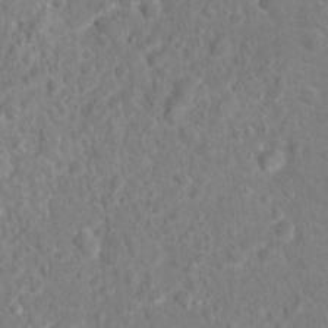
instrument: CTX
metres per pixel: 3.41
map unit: Hto
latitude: 16.8380
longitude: -41.2914
